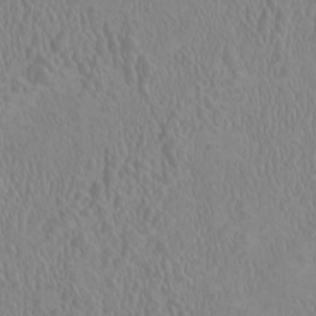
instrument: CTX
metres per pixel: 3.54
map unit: HNhu
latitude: -0.7275
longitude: 1.4455
